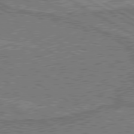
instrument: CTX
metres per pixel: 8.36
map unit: lApd
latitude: 79.9528
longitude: 168.3495
